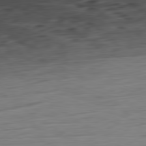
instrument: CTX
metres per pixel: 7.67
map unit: Ap
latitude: -82.0472
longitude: -78.0633
